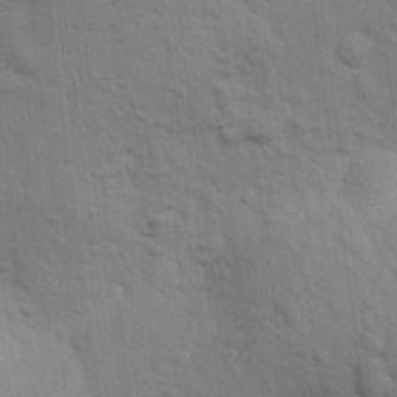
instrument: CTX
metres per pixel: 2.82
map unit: eHh
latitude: 24.5734
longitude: -79.3104
